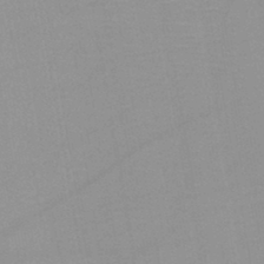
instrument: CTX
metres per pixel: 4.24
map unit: HNb
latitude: -46.2928
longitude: -41.2348
